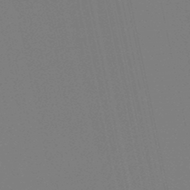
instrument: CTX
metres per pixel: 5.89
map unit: lHb
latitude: -48.0094
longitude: 75.2565
